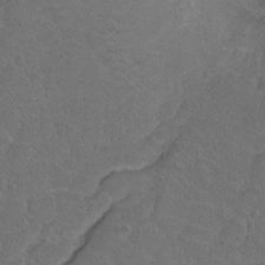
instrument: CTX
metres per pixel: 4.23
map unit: Hto
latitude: -2.9541
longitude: -34.8002
